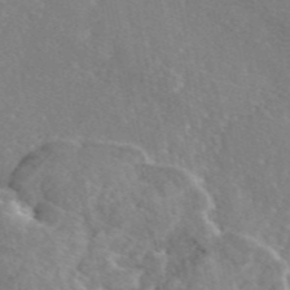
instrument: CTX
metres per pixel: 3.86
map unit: eAb
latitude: 46.0633
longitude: 110.4818
